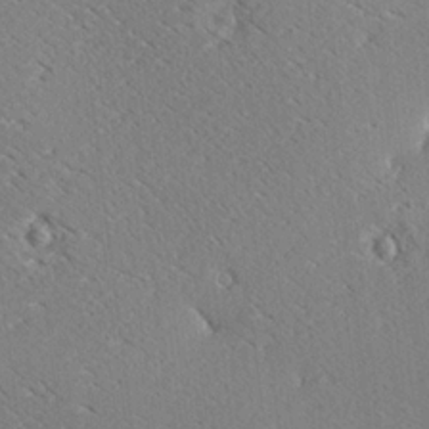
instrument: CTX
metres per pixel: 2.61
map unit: Ave
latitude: 18.4979
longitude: -139.7827
